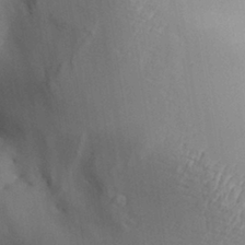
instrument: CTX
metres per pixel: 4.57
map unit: Aa
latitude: 29.7260
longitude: -131.9906
